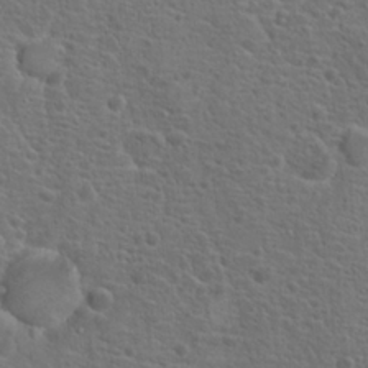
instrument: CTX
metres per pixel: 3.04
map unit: Hto
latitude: 19.0458
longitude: -42.2901
